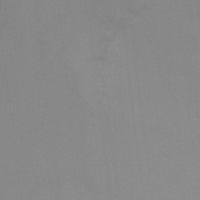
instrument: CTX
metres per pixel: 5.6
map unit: Ht
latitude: -8.2928
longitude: -32.5357
